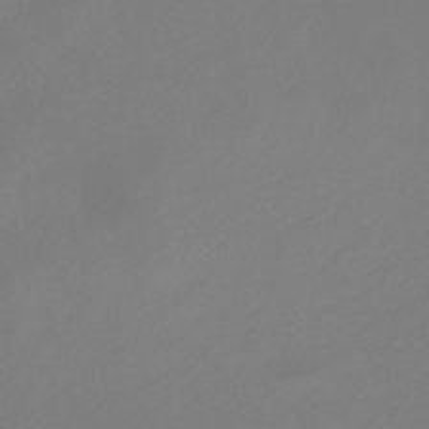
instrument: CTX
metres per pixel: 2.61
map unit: eHb
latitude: -29.5777
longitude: 66.2550
